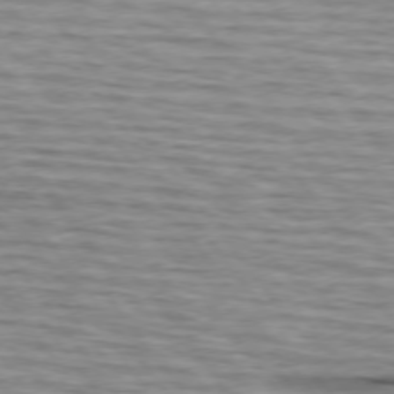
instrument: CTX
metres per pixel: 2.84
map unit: lApd
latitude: 74.6302
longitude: -72.3657
